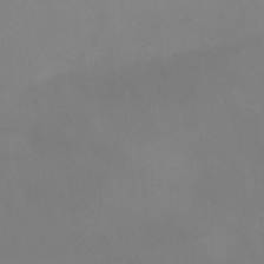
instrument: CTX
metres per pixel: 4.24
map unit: Ht
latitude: -9.1242
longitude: -31.8206
